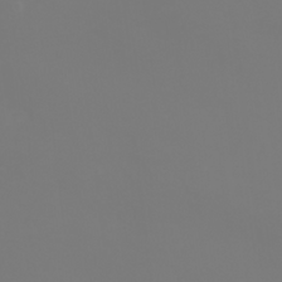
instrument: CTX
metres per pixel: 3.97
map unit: eHh
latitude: -2.1416
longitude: -75.8772
